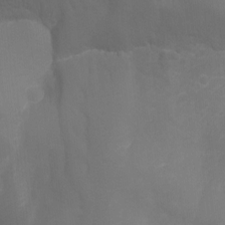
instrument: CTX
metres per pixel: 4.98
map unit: Aa
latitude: -13.4455
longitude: -67.8961
